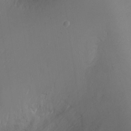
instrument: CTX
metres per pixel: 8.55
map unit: Ht
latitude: -14.7841
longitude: -41.5182
